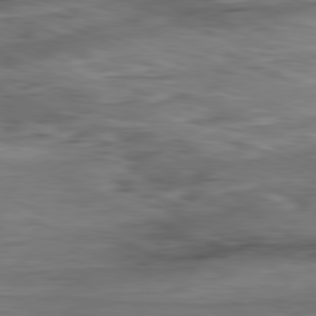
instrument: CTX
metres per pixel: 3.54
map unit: Ap
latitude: -81.3699
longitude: -81.3104
